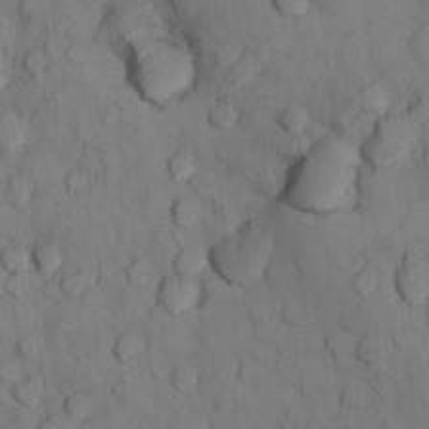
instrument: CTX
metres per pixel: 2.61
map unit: Nhu
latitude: 13.2159
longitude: -29.2537
